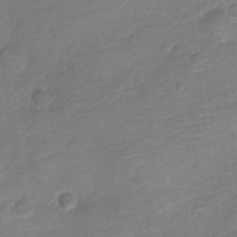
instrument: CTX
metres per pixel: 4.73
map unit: Nve
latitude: -18.0283
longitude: 108.9542
